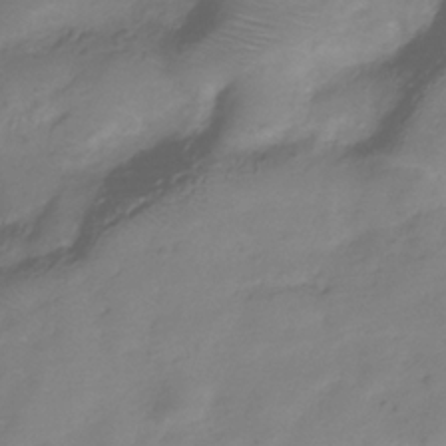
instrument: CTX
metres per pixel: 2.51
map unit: Hve
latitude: -33.5777
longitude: 90.6708
